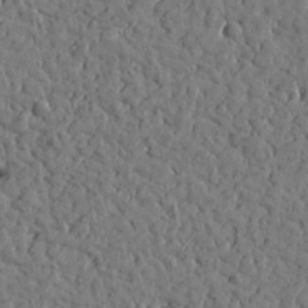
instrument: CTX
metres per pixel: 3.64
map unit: Htu
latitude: 0.2900
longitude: -178.9325
